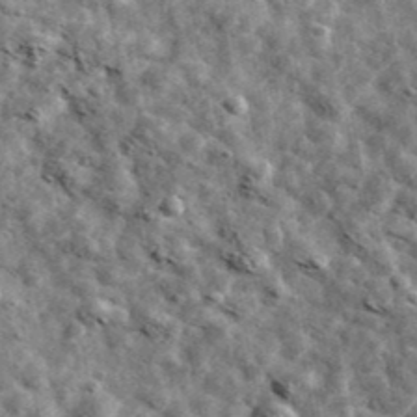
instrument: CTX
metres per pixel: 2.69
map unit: Ave
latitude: 42.6302
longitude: -107.8583
